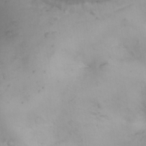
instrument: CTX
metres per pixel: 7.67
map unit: eHh
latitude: 26.1200
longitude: -64.8380
